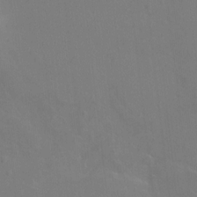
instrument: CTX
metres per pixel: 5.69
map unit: HNhu
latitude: 5.5560
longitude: 4.1605
